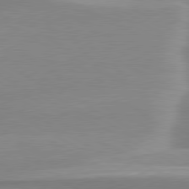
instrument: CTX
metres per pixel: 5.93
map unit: lApd
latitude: 79.8584
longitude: -115.3670
